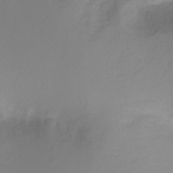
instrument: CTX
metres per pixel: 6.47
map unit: Nhu
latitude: -14.8219
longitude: -26.4412
